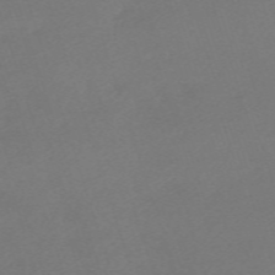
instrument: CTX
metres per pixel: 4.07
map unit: eHh
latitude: -62.3306
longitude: 53.3320
